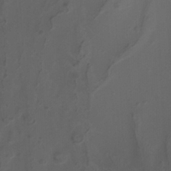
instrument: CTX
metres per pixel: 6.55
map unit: Nhu
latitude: -9.7289
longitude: -76.6490
